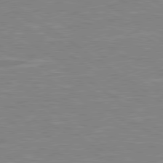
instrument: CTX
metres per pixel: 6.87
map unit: Hpe
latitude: 79.2348
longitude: -122.2900
